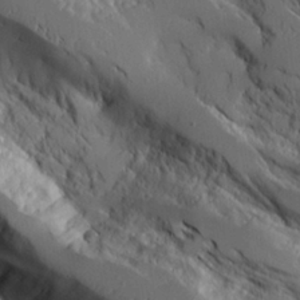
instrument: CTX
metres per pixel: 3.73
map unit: Aa
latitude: 25.6693
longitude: -127.3482
